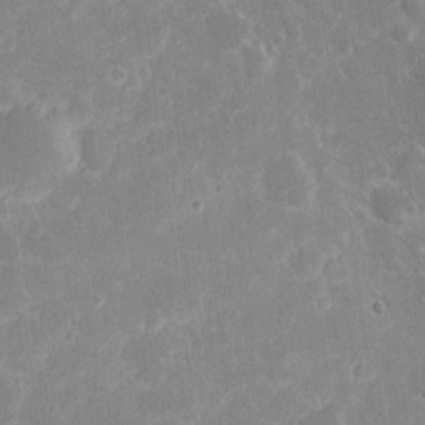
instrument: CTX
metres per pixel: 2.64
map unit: eHh
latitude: 8.1011
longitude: -70.3467
